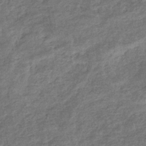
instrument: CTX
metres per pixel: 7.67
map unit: eHb
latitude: -36.1794
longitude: 80.5385
